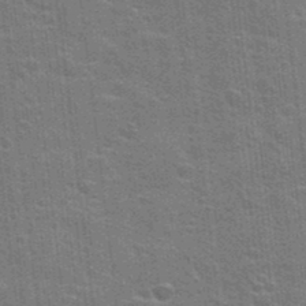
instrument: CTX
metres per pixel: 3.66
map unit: Hto
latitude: 23.7261
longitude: -47.2537
